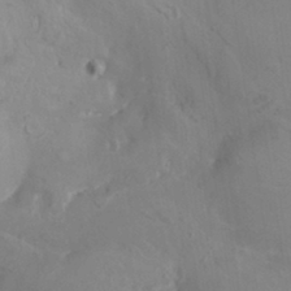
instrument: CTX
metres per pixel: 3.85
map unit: HNhu
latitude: 7.4804
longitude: -0.8002
